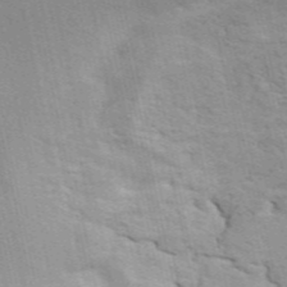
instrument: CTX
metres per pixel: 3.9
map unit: ANa
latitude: 49.3482
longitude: -79.2159
